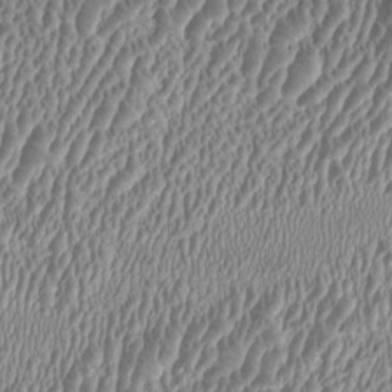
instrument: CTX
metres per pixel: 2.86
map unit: HNhu
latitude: -0.6708
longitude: 1.6911
